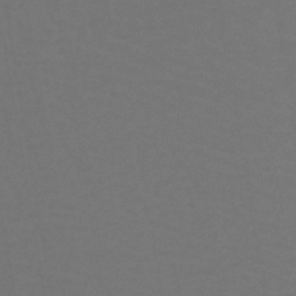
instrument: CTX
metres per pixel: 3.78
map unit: lHb
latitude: -43.6532
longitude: 66.1417
